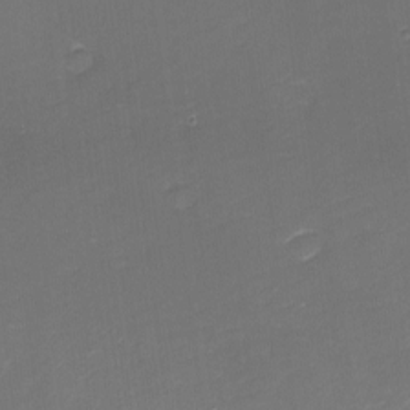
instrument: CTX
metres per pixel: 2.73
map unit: eHh
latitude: -1.4455
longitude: -79.7450
